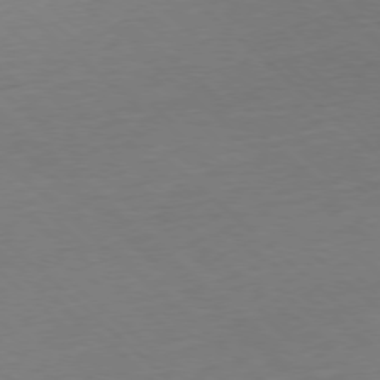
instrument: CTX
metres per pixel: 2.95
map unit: Hpe
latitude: -77.9745
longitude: 14.1606
